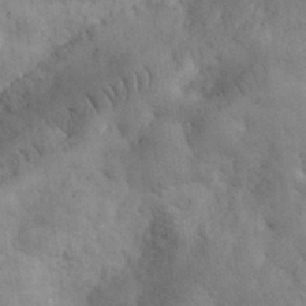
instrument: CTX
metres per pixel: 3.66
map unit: eHh
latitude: 31.8584
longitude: -68.6869
